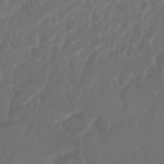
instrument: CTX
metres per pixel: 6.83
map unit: Nhu
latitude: 25.4237
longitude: -62.3279
